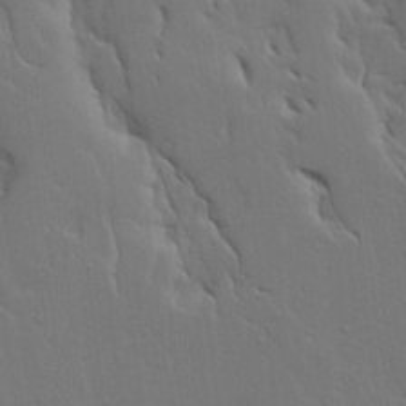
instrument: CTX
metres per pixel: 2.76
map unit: Ave
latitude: 13.7639
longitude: -131.8773
